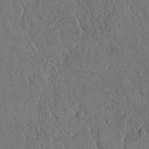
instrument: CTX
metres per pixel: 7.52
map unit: lAvf
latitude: 5.0458
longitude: 159.3509
